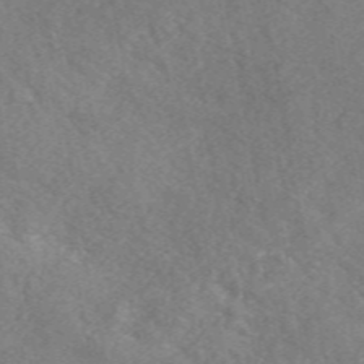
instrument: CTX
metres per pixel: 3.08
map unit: eAb
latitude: 49.3860
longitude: 119.0864
